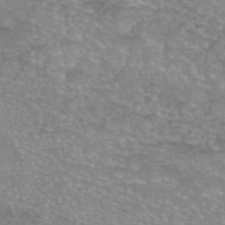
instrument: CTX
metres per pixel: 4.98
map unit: eAb
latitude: 45.5371
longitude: 103.0675
